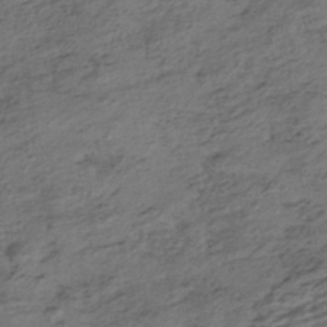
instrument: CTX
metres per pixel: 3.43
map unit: HNhu
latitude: -42.6707
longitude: 105.4265
